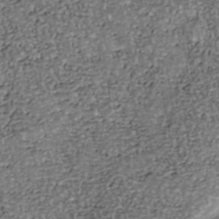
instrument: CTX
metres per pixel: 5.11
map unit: Nhu
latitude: -39.6911
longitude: -81.1403
